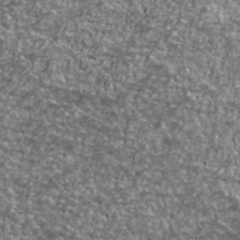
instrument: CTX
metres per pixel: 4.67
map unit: Ave
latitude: 41.4804
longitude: -114.1577
